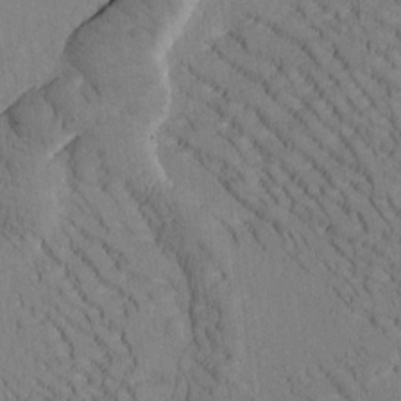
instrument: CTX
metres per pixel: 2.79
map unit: Htu
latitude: -1.3888
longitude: 172.7652
